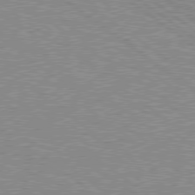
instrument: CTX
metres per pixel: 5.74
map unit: Hpe
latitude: 78.6302
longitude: -145.3481
